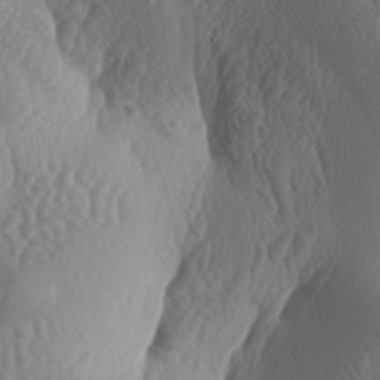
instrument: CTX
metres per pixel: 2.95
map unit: lAa
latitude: -6.6707
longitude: -128.7246
